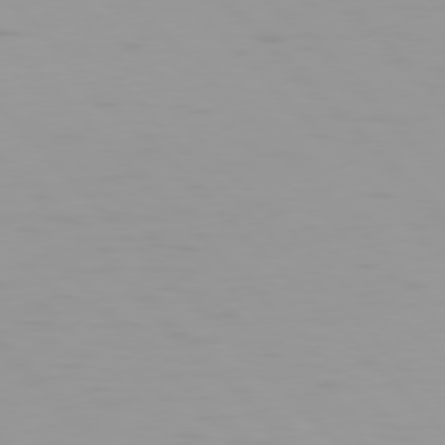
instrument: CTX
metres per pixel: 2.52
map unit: Hpe
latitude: 77.5560
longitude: -166.8947
